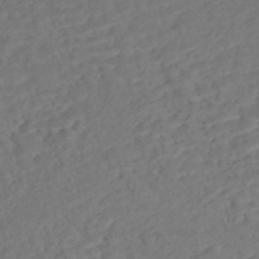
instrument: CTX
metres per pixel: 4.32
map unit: Nhe
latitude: -47.7666
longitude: -172.3845
